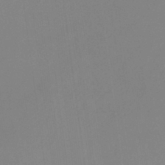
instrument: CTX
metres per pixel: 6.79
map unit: eHb
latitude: -37.0675
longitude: 75.0298
